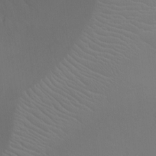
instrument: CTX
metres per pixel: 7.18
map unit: Ht
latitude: -9.4454
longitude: -20.5924
